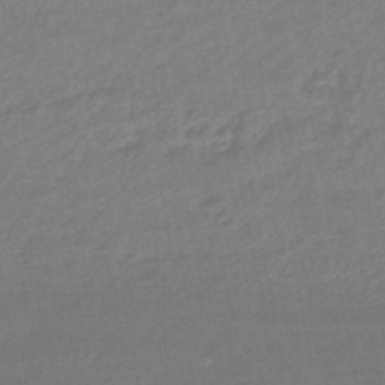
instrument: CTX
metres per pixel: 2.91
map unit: HNhu
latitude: -45.8045
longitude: 90.1417
